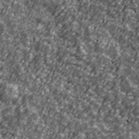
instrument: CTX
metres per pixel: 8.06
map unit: Ave
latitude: 41.3670
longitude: -113.8205
